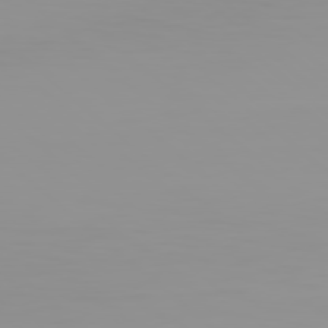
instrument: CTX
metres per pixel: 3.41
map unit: Hpe
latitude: 77.8961
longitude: -142.5168
